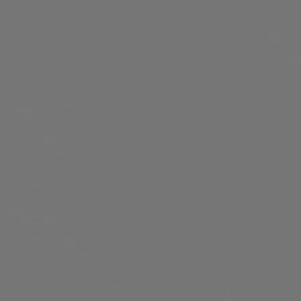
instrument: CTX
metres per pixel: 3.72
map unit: Ap
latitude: -76.2550
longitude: -63.0648
